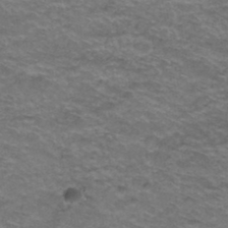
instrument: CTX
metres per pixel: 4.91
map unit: Hto
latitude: 38.6868
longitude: -42.8569
